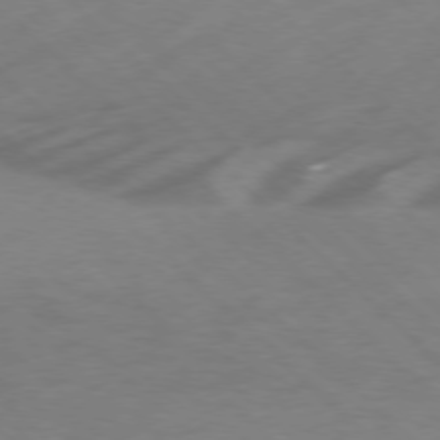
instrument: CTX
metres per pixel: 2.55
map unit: Ap
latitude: -77.6344
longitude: -68.4034
